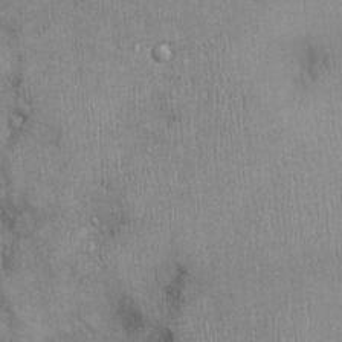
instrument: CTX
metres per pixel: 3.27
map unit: Ht
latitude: -2.9730
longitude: -14.8758
